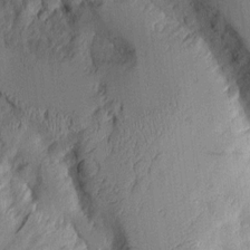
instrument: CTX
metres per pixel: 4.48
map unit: Aa
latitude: 9.5560
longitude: -127.3293
